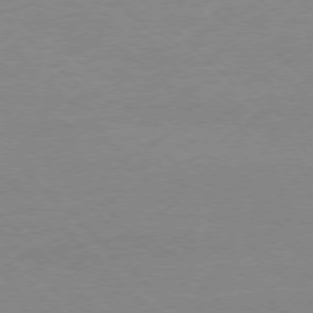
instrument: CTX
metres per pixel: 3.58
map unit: Ap
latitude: -77.5966
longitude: -92.6112
